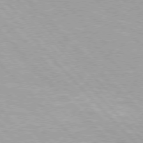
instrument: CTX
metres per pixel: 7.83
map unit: Hpe
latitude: 76.1011
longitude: -156.1766
